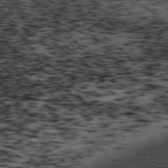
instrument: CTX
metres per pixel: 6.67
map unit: Ap
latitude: -75.7856
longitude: -61.5749
